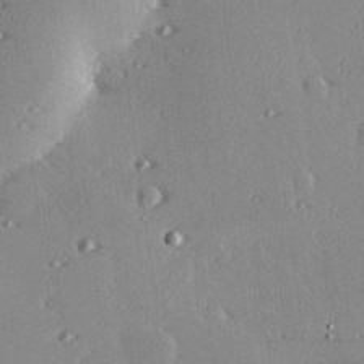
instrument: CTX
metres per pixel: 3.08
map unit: eHh
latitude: 23.2726
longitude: -89.9151
